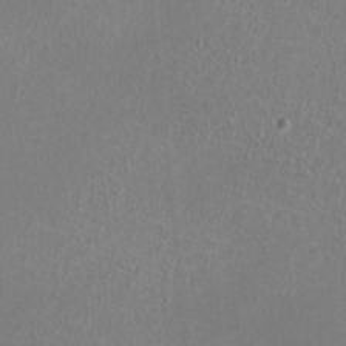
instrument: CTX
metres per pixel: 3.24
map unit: HNhu
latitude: -0.8030
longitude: 0.5196
